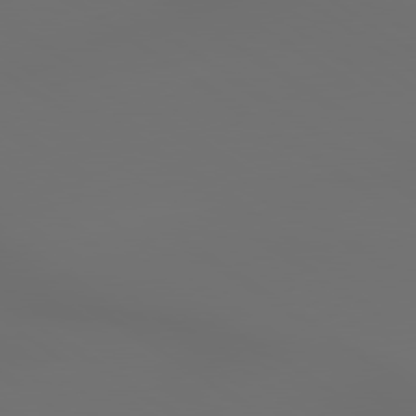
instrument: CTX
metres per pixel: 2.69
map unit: lApd
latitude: 79.6694
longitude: -175.7261
